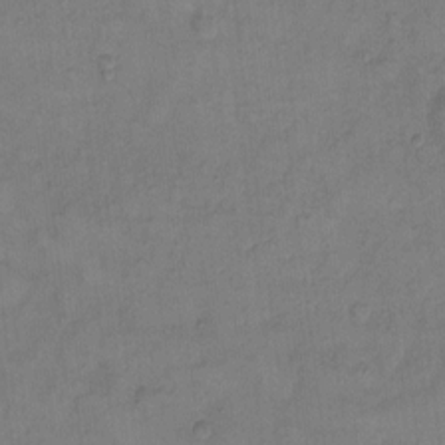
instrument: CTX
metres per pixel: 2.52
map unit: Hto
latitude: 7.0647
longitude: -61.0458
